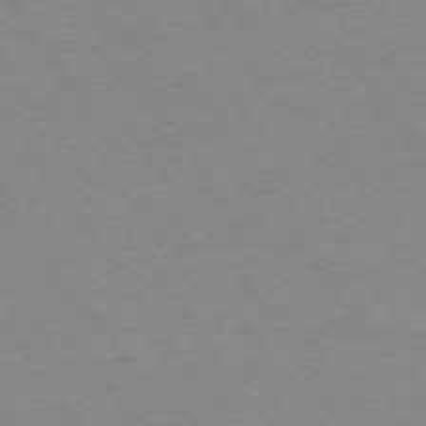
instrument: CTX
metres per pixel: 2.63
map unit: Ap
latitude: -74.5196
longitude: -78.0633
